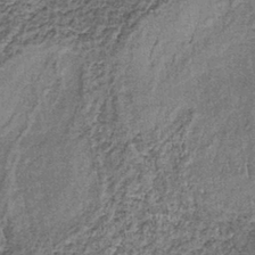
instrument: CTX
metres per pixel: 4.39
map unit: lHb
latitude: -38.3117
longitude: 65.3699
